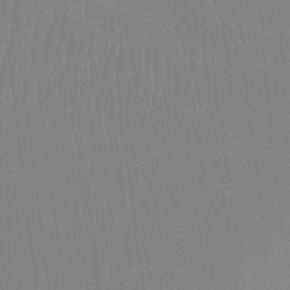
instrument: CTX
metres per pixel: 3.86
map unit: Ht
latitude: -8.0850
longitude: -31.3671
